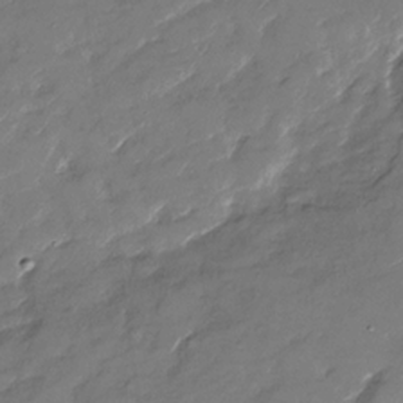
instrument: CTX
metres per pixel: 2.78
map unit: Nhu
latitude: -29.2187
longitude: -73.3293
